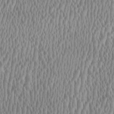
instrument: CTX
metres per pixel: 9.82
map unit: HNhu
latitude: 0.3467
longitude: -0.1766
